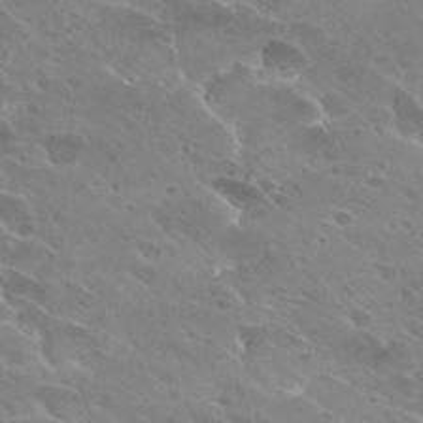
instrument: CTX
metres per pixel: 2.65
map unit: Hto
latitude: 27.6883
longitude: -40.4412
